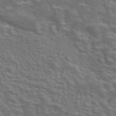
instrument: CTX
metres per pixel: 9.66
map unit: eAb
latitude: 43.6505
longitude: 111.9367
